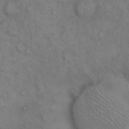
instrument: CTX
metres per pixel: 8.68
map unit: eHh
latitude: 9.3293
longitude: -63.1781
